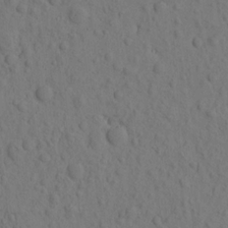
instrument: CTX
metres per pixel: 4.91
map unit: eHh
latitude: -1.6722
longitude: 18.1795
